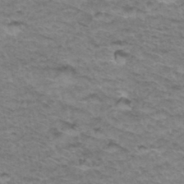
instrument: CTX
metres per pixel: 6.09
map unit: Hto
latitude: 34.4790
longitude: -47.8017
